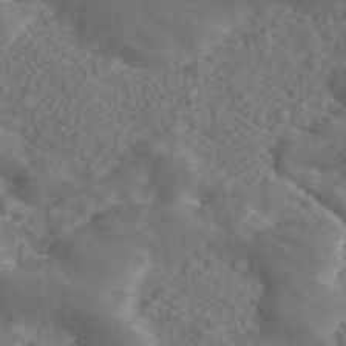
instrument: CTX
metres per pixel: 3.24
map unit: ANa
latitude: 45.2726
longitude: 21.3887
